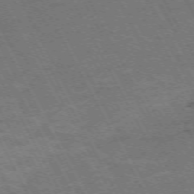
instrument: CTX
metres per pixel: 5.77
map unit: Hpe
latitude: -71.8989
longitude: 8.1606
